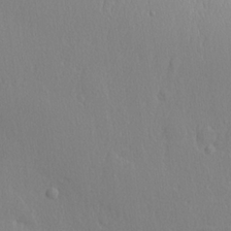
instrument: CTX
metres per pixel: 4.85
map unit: lHvf
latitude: 21.2726
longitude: 142.2928
